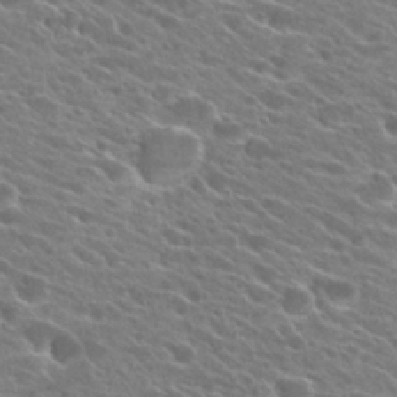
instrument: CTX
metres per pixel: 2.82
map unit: Hto
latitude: 24.5923
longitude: -41.3670
